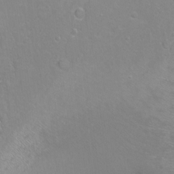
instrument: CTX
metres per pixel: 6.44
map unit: Hto
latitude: -4.9163
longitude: -35.5182
